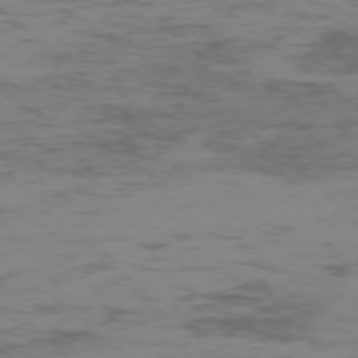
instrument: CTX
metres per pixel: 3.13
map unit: Hpe
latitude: -75.2754
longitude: -19.7449
